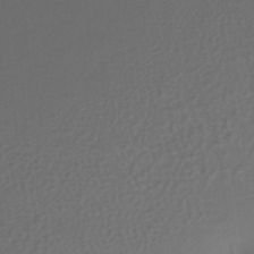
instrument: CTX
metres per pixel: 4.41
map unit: eHh
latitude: -42.0849
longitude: -32.6490
